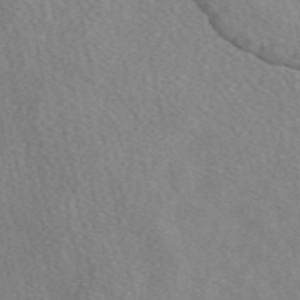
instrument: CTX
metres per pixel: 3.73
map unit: eAb
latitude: 49.2537
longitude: 117.0297
